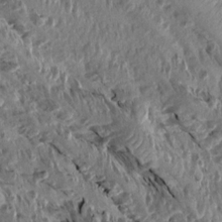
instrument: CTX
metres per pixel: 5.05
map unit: Aa
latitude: 14.6680
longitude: -144.2522
